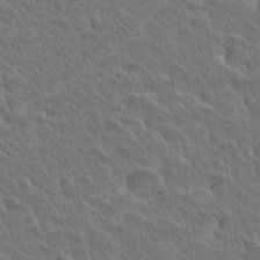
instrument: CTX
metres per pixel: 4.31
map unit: Hto
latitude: 28.9325
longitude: -38.7624
